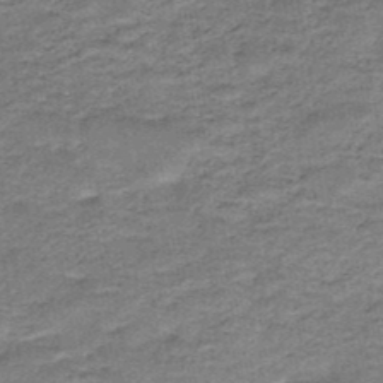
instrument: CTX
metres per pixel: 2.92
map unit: HNb
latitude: -48.2362
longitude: -38.6868
